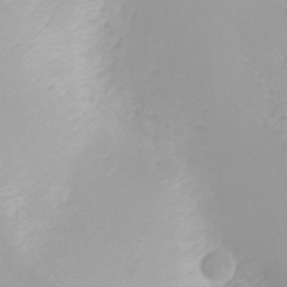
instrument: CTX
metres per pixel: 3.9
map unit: Nhu
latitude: -0.1606
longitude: -76.8191
